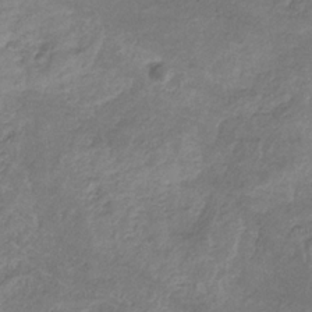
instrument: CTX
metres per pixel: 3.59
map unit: HNb
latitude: -32.0094
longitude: 61.7289
